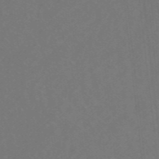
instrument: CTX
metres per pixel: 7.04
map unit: eHb
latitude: -43.6154
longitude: 88.4440
